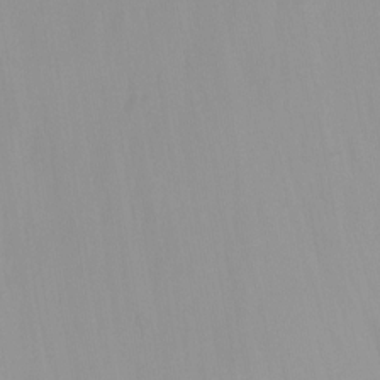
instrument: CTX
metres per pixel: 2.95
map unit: Nhu
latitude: -14.0472
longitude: -58.7435
